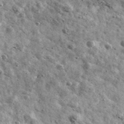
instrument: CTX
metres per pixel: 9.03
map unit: Ave
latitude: 41.2537
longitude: -107.4237
